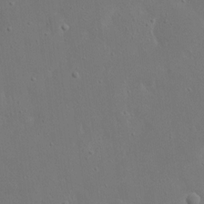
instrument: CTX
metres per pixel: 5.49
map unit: eHh
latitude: 17.5749
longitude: -71.9528
